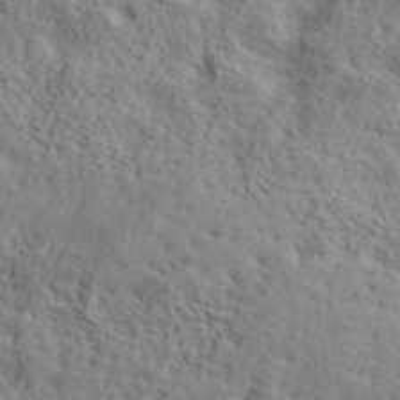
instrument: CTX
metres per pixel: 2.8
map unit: lHvf
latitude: 39.3482
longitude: -87.7827
